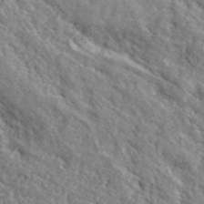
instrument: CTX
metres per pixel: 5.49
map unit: lHvf
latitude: 42.1767
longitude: -89.9717
